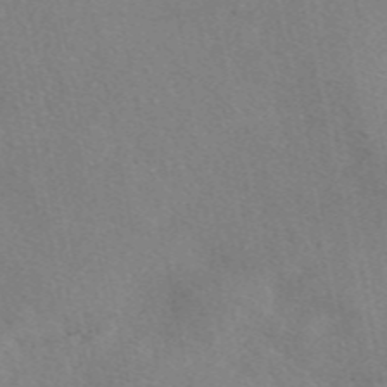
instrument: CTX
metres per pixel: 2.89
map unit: eAb
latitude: 48.3278
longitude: 111.6721
